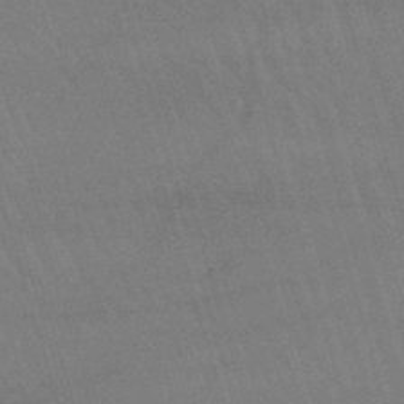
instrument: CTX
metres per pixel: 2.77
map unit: lHb
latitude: -44.4818
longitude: 77.6155
